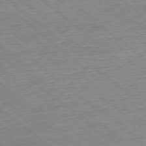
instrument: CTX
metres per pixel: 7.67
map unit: Hpe
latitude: -78.8408
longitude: 10.8597
